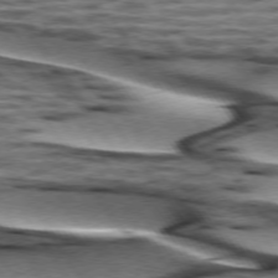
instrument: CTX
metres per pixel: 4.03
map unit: lApd
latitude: 74.2712
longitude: -52.8380
